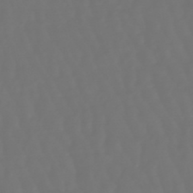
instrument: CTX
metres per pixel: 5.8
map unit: lHb
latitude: -47.5966
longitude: 79.7099
